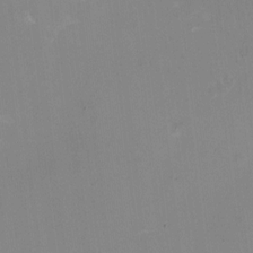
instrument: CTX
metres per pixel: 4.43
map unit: HNhu
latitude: -1.9556
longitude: -3.1781
